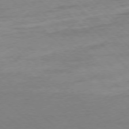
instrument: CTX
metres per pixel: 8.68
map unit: Ap
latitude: -77.7289
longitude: -98.7246
